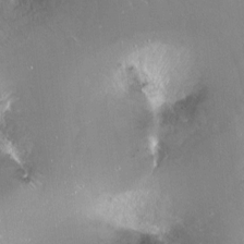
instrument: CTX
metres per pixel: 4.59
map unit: Ht
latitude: -14.3873
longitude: -40.8946
